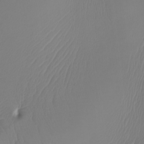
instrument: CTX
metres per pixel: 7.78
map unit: Htu
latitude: -13.0864
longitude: -71.5560
